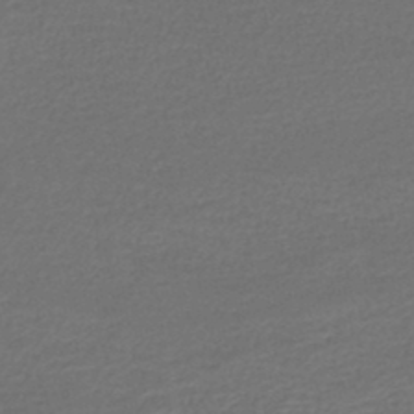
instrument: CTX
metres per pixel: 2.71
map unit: lHb
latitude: -46.4062
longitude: 63.2754
